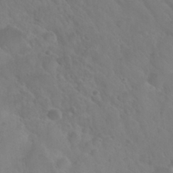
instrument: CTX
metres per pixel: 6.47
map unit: Nhu
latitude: 28.6490
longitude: -55.6127
